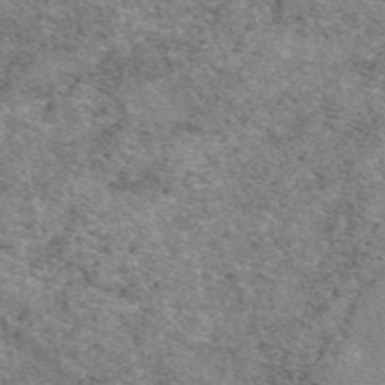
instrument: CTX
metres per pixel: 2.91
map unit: eAb
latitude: 49.5182
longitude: 114.5196
